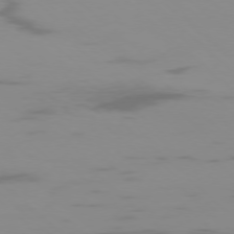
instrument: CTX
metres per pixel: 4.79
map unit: Ap
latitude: -77.1809
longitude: -67.4615
